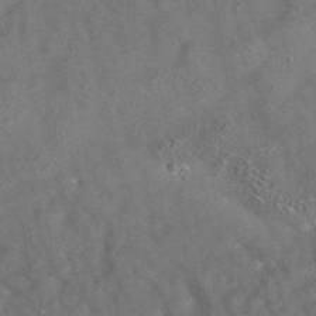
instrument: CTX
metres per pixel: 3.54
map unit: eAb
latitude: 35.2348
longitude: 111.9556
